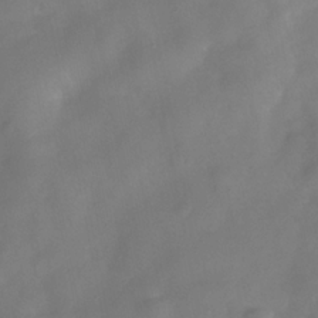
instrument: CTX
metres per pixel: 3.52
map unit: Hve
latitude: -32.3684
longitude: 94.0283
